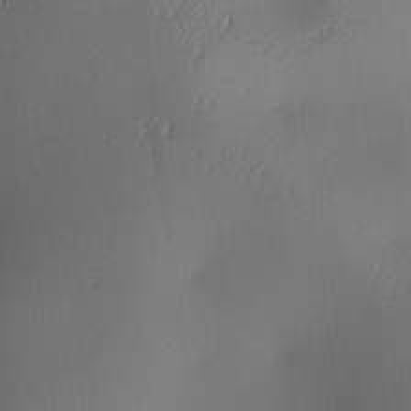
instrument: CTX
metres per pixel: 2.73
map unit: lAa
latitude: 2.5923
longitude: -115.9906
